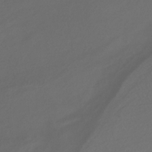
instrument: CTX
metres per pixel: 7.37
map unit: eHb
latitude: -30.7463
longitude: 63.5966
